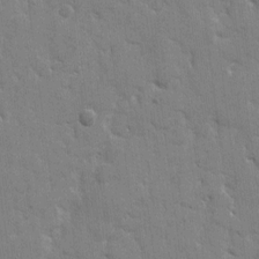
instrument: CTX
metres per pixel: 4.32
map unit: eHh
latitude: 8.4223
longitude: -67.0080
